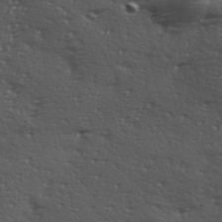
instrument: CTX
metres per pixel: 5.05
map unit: Hve
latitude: 24.1955
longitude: -96.8380
